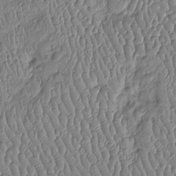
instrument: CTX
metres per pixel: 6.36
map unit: Htu
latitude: -5.7099
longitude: 155.8800
